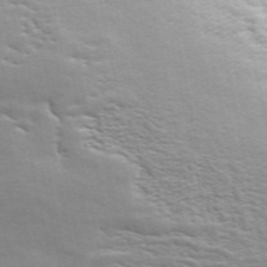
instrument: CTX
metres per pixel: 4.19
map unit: ANa
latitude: 49.4804
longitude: -80.0822
